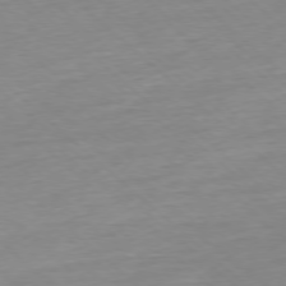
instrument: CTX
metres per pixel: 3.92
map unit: Ap
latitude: -77.4832
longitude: -97.0269
